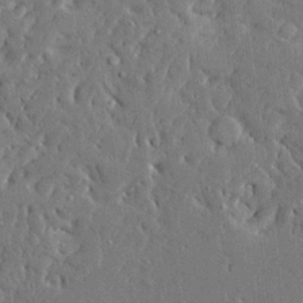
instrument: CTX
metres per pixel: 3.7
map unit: Ave
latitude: 16.8191
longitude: -140.0633
